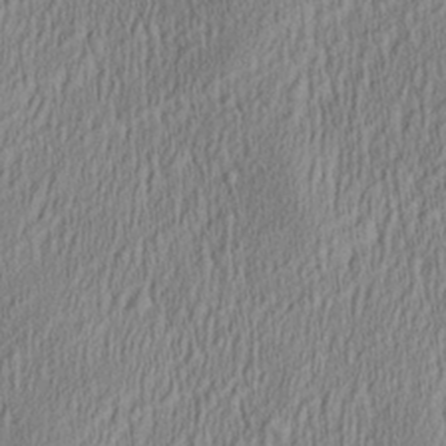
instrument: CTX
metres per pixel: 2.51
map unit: Aa
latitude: 28.3467
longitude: -137.8017
